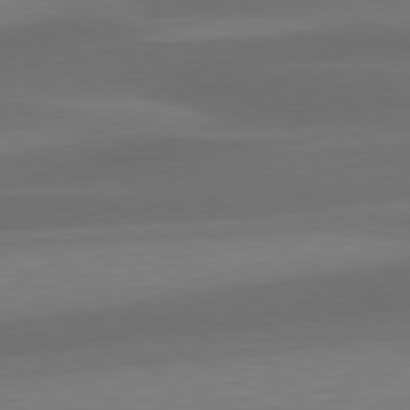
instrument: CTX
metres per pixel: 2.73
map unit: lApd
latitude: 79.5560
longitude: -90.6490
